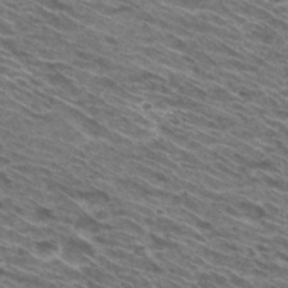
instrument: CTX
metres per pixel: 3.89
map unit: Hto
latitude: 30.4034
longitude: -44.9891
